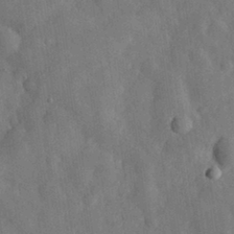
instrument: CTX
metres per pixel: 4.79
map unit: eHh
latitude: 30.0444
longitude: -77.3481
